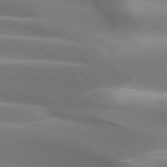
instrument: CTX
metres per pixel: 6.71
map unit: lApd
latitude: 73.0648
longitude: -51.4804
